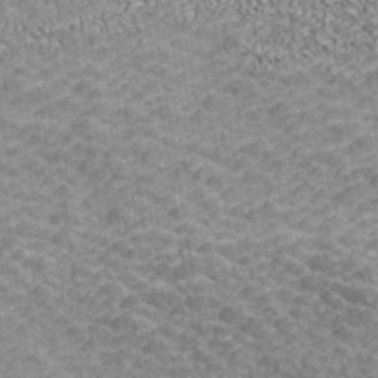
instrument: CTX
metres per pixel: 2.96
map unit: ANa
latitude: 41.3670
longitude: 16.6141
